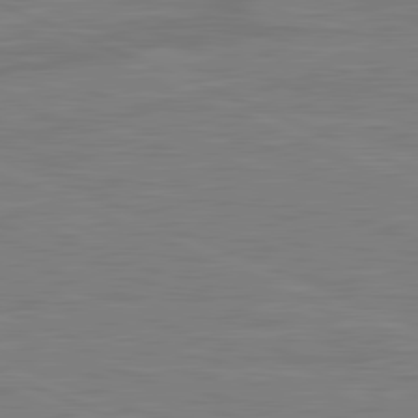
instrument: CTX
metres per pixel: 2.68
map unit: lApd
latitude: 81.7827
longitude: -170.8569
